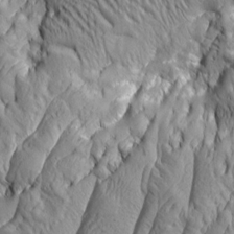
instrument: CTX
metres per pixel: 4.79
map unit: Aa
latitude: 7.1970
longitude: -129.1214
